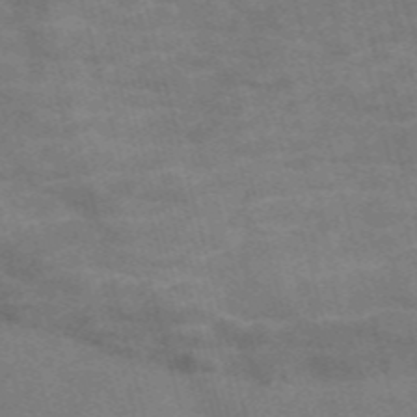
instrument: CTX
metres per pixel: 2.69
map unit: Nve
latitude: -58.4440
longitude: 66.4629
